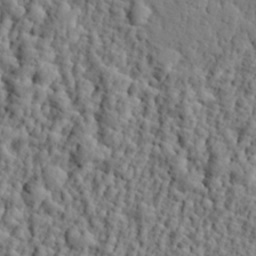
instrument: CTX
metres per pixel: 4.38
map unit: eHh
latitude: 26.3656
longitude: -78.2145
